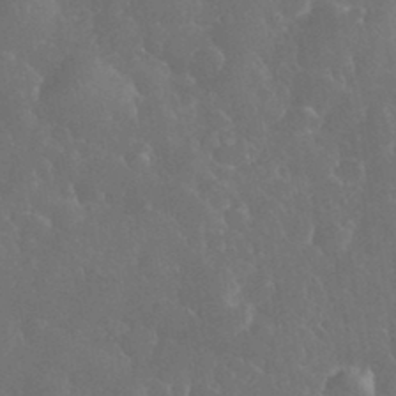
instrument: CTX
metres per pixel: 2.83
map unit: eHh
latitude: 33.9717
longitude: -63.8395
